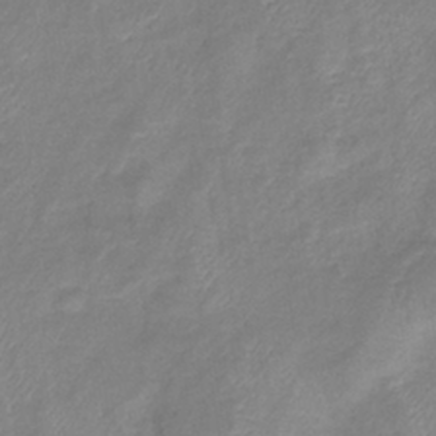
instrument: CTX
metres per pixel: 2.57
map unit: eHb
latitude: -37.7855
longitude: 75.5777
